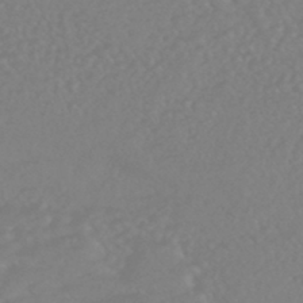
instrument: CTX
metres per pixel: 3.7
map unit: HNhu
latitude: -46.7085
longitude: 97.1620
